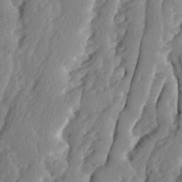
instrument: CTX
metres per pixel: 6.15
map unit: Ave
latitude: 14.0633
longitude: -135.2348
